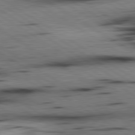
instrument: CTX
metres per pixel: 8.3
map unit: lApd
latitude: 80.4979
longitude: 159.2375
